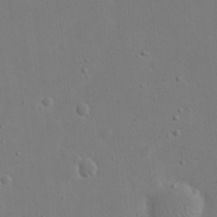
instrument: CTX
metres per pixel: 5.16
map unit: eHh
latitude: 20.1578
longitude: -71.2159
